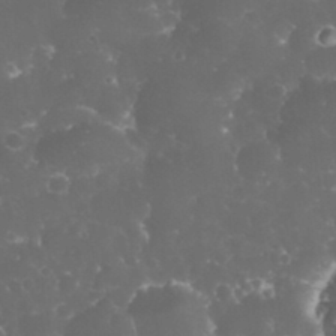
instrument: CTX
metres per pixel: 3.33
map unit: eHh
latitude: 32.8191
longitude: -63.3482
